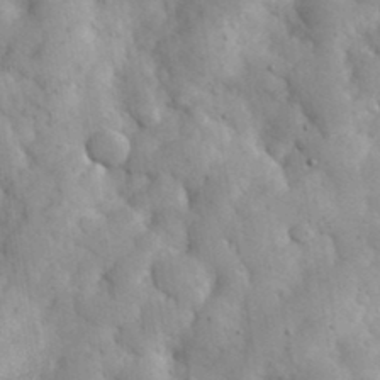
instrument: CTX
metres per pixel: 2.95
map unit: eHh
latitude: 36.8380
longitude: -67.6693
